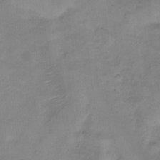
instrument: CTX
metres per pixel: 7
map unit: Hto
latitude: 5.9906
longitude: -61.1592
